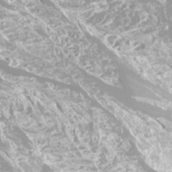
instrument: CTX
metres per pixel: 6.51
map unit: Htu
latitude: -12.8408
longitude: -47.6127
